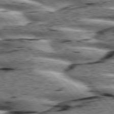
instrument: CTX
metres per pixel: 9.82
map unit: lApd
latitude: 76.1955
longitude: -82.1766
